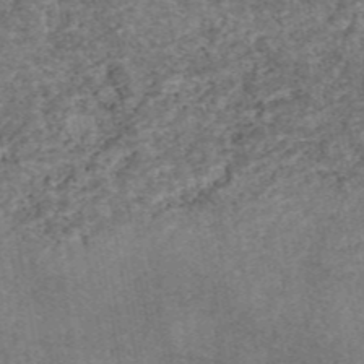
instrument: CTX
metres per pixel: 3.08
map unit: eAb
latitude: 46.8002
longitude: 120.8219
